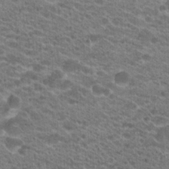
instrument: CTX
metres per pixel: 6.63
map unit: Hto
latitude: 21.0837
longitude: -39.0080
